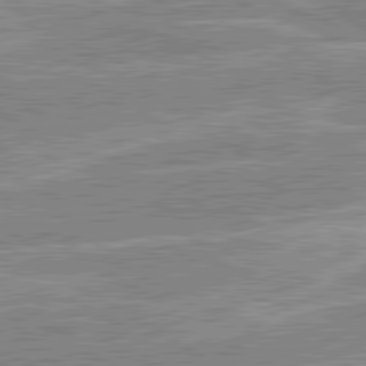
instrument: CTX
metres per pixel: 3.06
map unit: lApd
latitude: 80.6301
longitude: 143.3698
